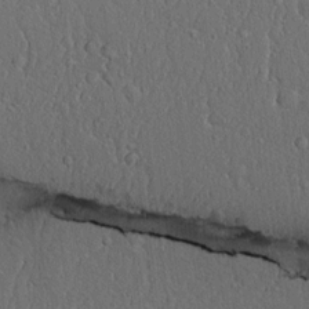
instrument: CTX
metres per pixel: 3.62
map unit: lAvf
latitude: 7.6316
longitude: 167.7478
